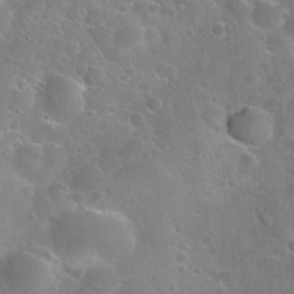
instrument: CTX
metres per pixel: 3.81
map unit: Nhu
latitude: 29.7638
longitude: -52.5357
